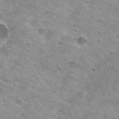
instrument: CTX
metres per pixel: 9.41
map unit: Nhu
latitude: 29.4426
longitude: -48.3845
